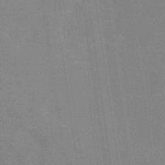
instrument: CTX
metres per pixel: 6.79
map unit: eHb
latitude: -36.5195
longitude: 76.3306
